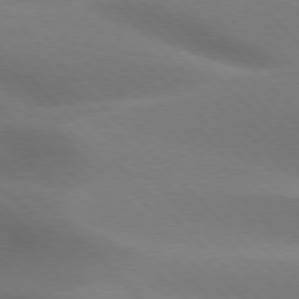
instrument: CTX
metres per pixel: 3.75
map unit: lApd
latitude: 75.8205
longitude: -61.8583
